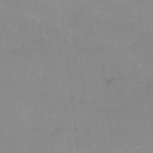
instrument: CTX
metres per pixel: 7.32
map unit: Nhu
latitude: 3.3292
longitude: -25.8583
